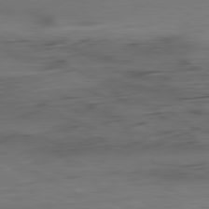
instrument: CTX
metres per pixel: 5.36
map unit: Ap
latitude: -81.1242
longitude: -96.5168
